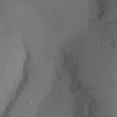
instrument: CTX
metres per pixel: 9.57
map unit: Aa
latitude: 27.4049
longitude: -146.4034
